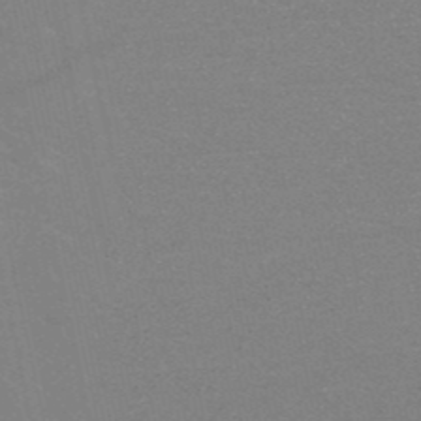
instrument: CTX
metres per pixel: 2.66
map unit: HNb
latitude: -52.2928
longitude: -43.8017
